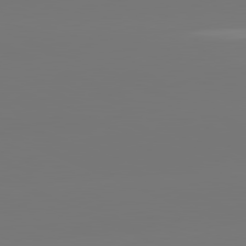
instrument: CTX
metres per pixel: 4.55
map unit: lApd
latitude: 81.4615
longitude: -150.5545
